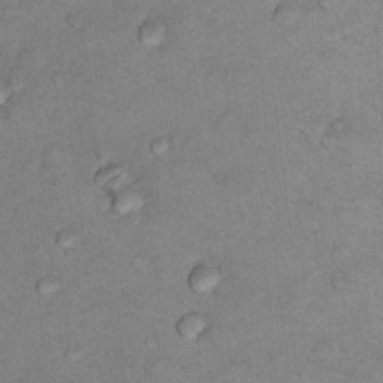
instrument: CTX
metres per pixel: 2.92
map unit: Nhu
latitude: 13.5938
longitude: -28.6301
